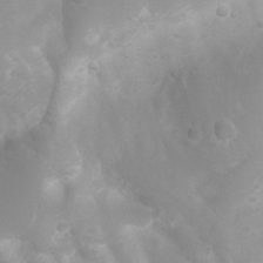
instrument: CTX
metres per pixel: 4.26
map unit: Htu
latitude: -0.3307
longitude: -76.6868
